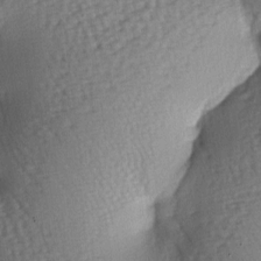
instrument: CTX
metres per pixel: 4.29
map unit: lAa
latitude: -6.8597
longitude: -126.7246
